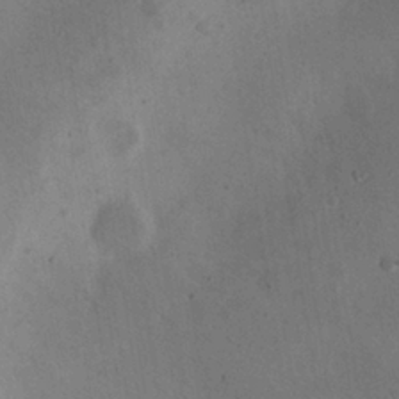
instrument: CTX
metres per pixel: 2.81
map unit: eHh
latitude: 23.8205
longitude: -70.3089
